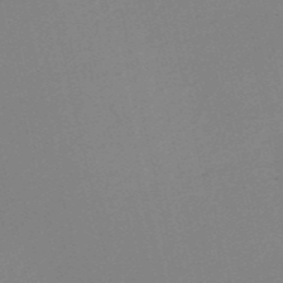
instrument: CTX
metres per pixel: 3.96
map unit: HNb
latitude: -53.5777
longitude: -49.3482
